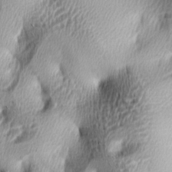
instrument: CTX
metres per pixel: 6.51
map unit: lAa
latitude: -5.0864
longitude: -122.4979
